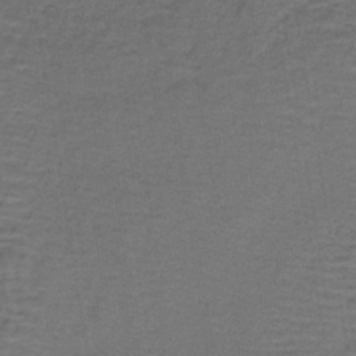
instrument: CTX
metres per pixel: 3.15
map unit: lHb
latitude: -39.6533
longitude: 59.1431
